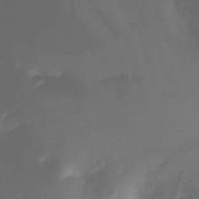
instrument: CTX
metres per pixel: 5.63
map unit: Nhu
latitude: -13.2754
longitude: -57.7638
